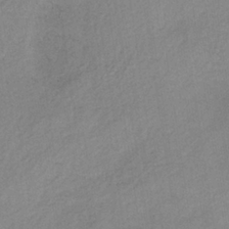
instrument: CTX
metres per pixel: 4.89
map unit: HNb
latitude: -33.3699
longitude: 63.3320
